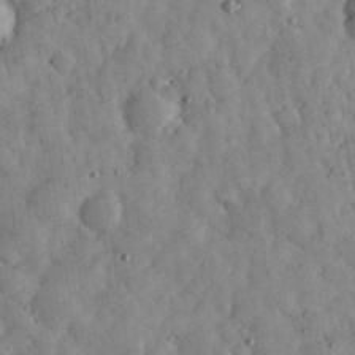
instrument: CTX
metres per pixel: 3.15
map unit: eHh
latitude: 33.8583
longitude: -69.4804
